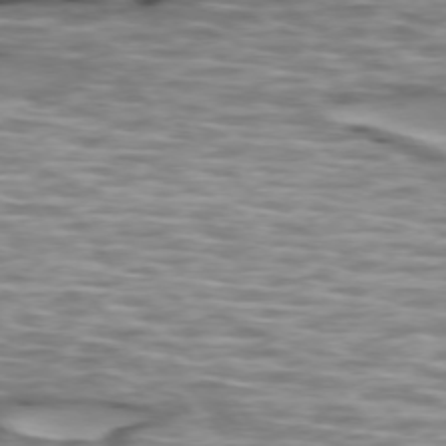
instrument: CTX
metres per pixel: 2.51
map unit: lApd
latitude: 73.8962
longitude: -57.2159
